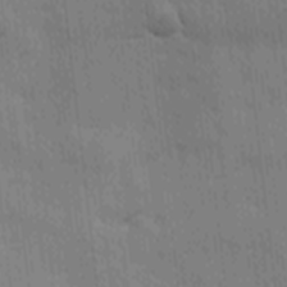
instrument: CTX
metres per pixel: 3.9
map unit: Ave
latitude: -9.8233
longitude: -123.0836
